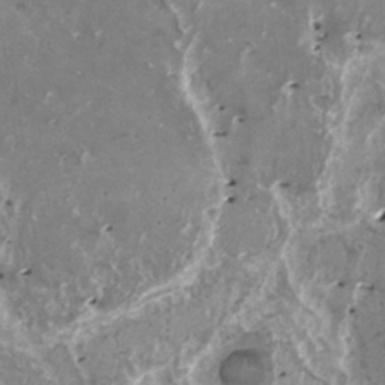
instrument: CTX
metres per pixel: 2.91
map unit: HNhu
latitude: 1.7638
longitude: 6.1417
